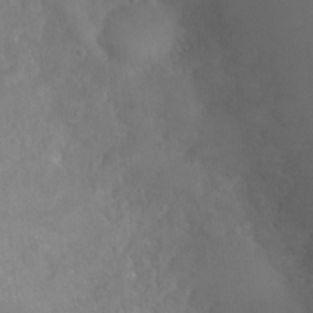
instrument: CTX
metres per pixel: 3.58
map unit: Nhu
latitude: 6.5924
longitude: -18.7813
